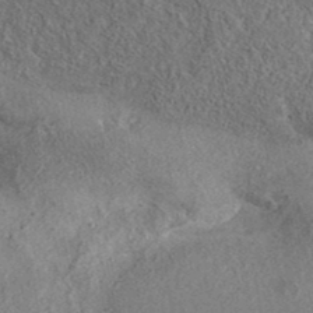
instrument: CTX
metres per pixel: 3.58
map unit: eAb
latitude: 36.7435
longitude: 112.8408
